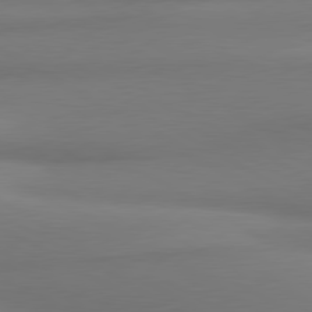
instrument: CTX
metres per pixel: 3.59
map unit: lApd
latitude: 80.3089
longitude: 173.9178
